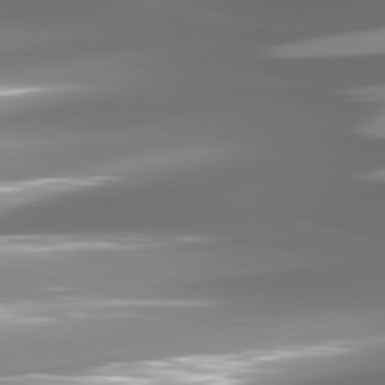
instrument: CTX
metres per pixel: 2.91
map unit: lApd
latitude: 81.0080
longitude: -146.1200
